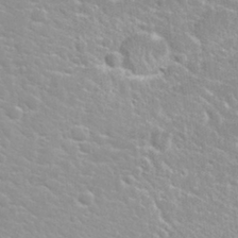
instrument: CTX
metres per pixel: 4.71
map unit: Nhu
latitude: 31.4805
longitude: -50.5545
